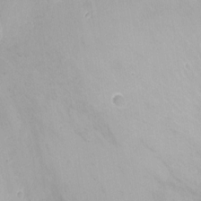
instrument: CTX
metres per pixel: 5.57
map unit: Nhu
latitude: -12.0094
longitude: -38.3467
